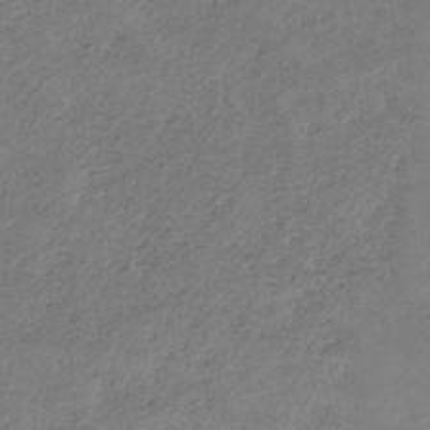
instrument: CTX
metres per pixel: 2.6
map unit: HNb
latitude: -33.5777
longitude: 56.7085
